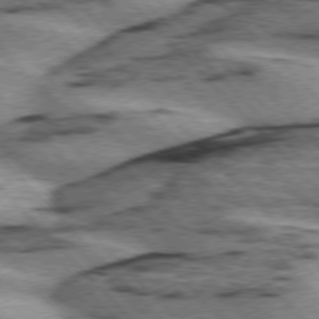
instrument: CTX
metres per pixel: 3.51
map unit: lApd
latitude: 75.6127
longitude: -78.9136
